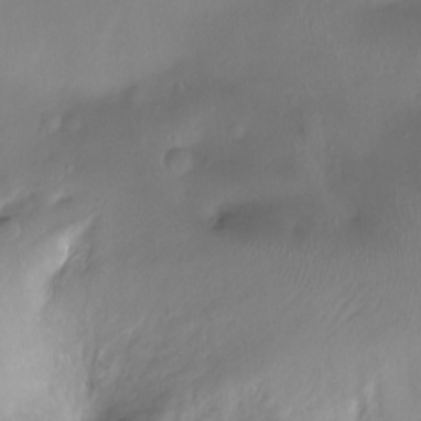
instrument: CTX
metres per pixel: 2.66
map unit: Htu
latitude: -15.0676
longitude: -45.0836
